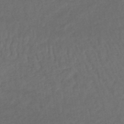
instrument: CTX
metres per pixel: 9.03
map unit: lHb
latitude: -43.6721
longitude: 64.6519
